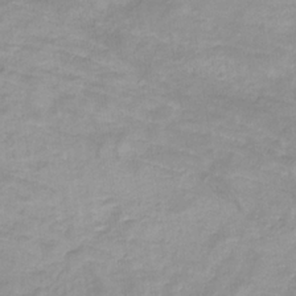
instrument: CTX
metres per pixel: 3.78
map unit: eHb
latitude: -31.9556
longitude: 68.3306
